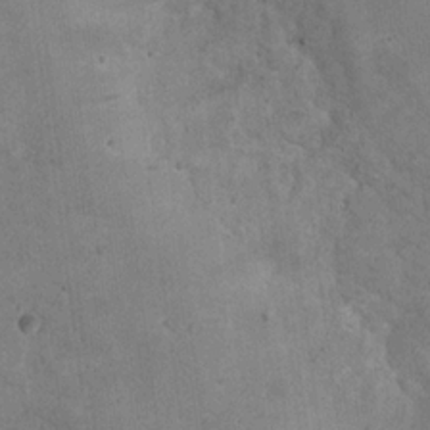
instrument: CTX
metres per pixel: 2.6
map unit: eHh
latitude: 21.6883
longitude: -61.0080
